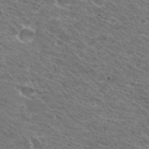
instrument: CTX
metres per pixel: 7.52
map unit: Hto
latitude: 30.5924
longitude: -43.9528
